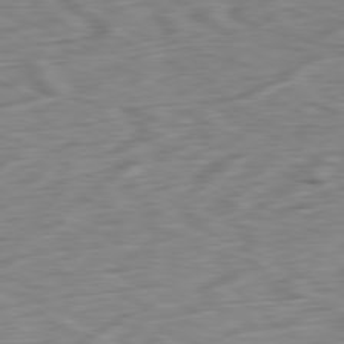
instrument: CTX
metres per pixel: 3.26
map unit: Ap
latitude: -80.8030
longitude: -69.4238
